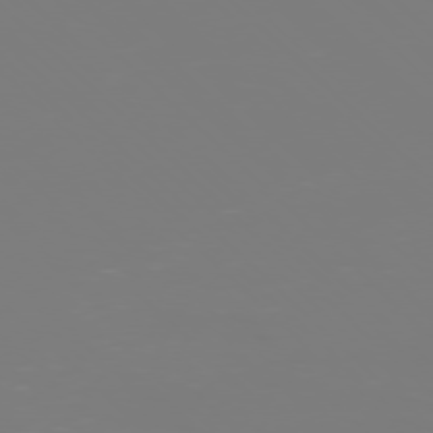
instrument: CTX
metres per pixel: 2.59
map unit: Ap
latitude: -77.6344
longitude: -62.0633
